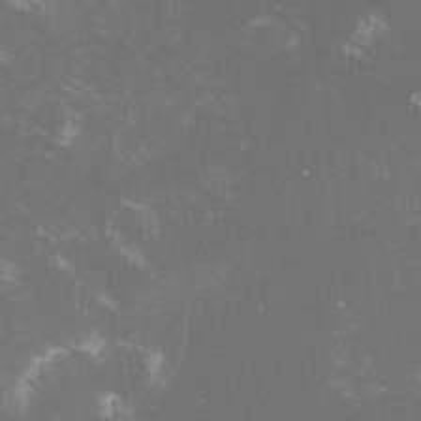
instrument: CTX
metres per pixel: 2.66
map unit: lHvf
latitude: -13.5210
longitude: -99.0269
